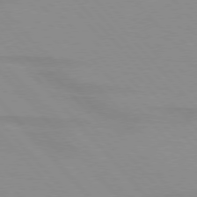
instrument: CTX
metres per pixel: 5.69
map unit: lApd
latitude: 76.4601
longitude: -84.3089
